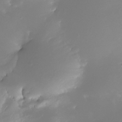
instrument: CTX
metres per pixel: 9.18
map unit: Nhe
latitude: -33.3888
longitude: -116.8002
